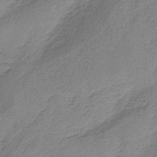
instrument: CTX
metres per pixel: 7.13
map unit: HNb
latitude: -35.0675
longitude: 58.7274
